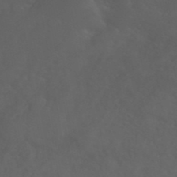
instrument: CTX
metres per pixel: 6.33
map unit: ANa
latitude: 41.0647
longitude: 53.5399
